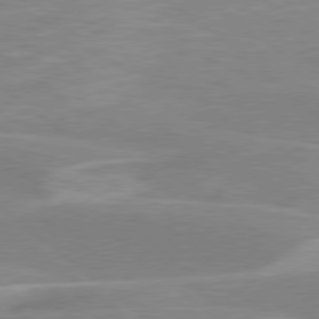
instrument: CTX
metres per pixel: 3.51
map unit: Hpe
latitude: 78.0822
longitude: -126.4412
